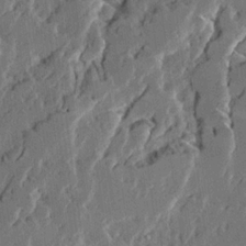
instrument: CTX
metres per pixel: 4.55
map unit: Ave
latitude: 15.1026
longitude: -137.4994
